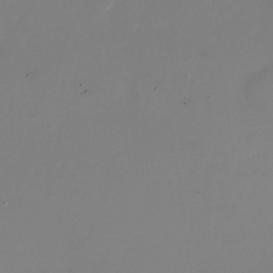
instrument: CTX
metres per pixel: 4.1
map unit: Nhu
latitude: -25.6155
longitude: -72.5546
